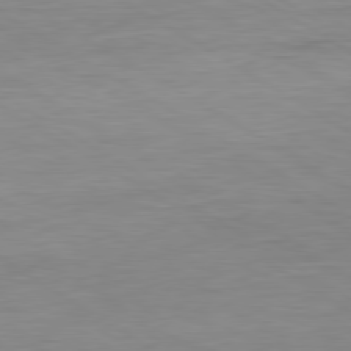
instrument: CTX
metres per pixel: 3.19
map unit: Ap
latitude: -80.7086
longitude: -79.6694
